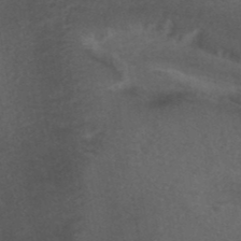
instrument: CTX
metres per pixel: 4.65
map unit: ANa
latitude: 39.8961
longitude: 29.1620
